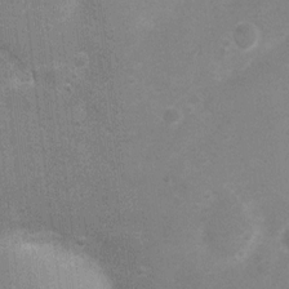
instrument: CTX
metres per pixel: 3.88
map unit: Nhu
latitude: 4.8569
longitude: -25.2725
